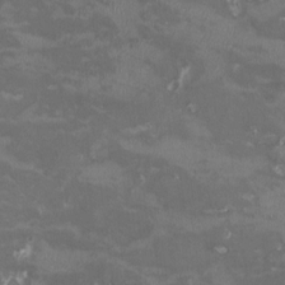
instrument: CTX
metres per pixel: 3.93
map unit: HNhu
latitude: -0.1795
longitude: -3.7449
